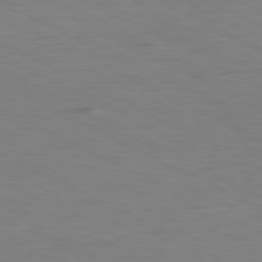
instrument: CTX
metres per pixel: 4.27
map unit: Ap
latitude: -80.8975
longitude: -61.3859
